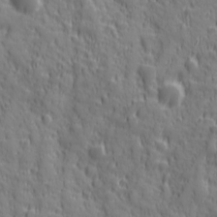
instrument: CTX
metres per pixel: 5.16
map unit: Ave
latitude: 19.6316
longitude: -132.7435
